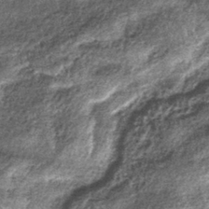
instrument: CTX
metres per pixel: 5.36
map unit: lHb
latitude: -38.7463
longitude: 67.8990
